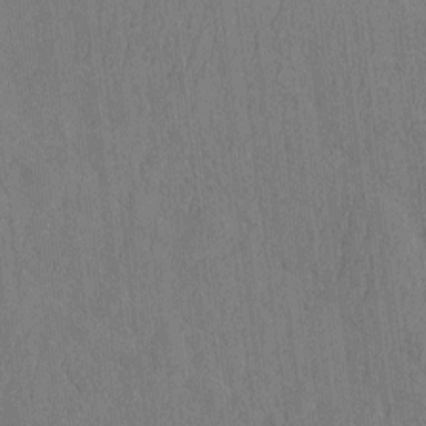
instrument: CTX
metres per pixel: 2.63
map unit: eHh
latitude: -3.0486
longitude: 14.5952
